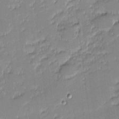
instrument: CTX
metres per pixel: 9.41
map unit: eHh
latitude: -2.3684
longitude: -82.7246
